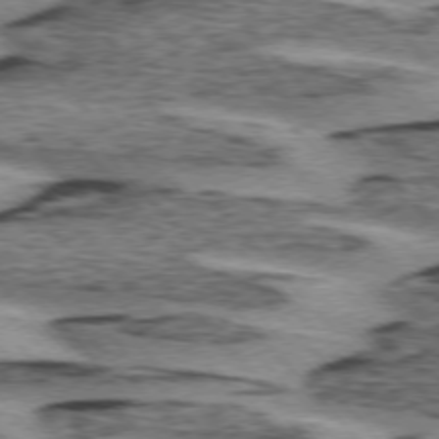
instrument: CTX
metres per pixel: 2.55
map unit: lApd
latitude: 75.1025
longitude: -78.4790
